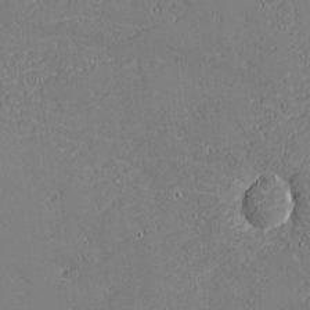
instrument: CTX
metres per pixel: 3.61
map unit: eHh
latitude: -3.8800
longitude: -81.3293
